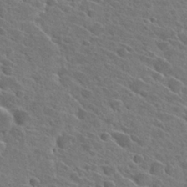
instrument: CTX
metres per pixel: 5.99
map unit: Hto
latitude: 27.3104
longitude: -42.8002
